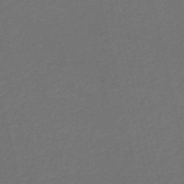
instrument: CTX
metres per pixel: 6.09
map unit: HNb
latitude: -53.2753
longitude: -50.8002
